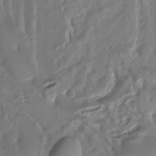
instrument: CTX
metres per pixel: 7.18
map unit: Nhu
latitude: -27.0864
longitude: -61.4426
